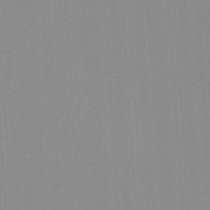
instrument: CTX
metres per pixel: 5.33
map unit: lHb
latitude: -48.1228
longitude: 64.0661
